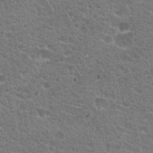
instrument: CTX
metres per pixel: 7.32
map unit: Hto
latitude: 19.7449
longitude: -33.9150
